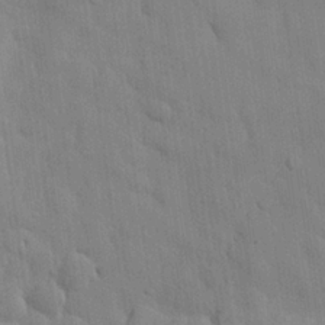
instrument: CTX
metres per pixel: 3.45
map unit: Nhu
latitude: 26.0255
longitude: -73.1404
